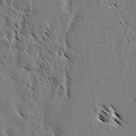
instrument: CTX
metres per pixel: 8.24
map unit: lAvf
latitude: 2.9891
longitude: -105.5183
